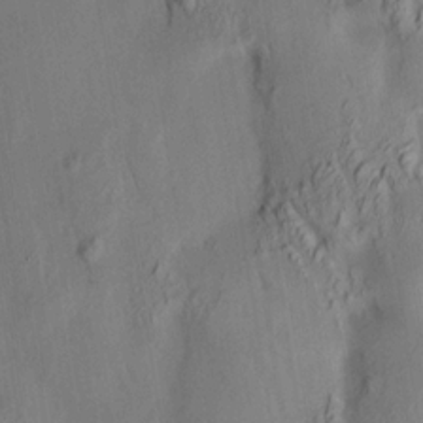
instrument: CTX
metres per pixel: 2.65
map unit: HNhu
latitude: 13.9339
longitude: 12.2551
